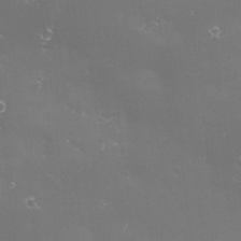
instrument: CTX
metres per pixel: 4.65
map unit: eHh
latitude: -4.2739
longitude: 19.2754
